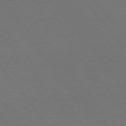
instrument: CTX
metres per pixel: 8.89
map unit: Hpe
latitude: 74.8380
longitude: -131.6127
